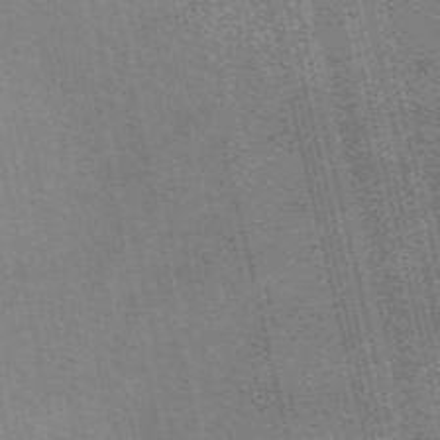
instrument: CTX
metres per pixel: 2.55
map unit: eAb
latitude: 51.1214
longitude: 109.7855
